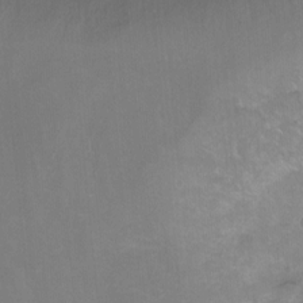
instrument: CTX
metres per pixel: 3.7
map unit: Ht
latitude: -6.4062
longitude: -37.5938
